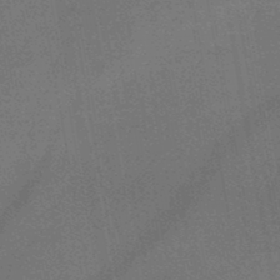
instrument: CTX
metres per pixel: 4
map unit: HNb
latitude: -47.1998
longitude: -39.9906
